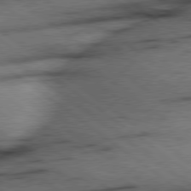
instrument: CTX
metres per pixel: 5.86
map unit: Hpe
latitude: 78.6302
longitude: -155.1592
